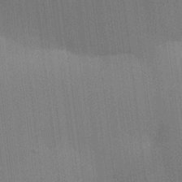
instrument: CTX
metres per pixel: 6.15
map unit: HNhu
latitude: 9.1403
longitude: 14.9353
